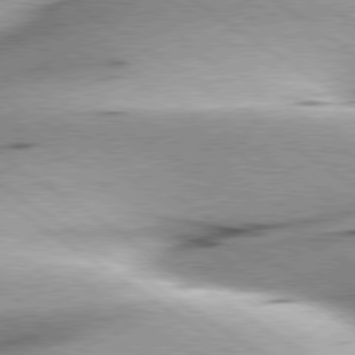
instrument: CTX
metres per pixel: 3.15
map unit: lApd
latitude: 79.3104
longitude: -155.5182
